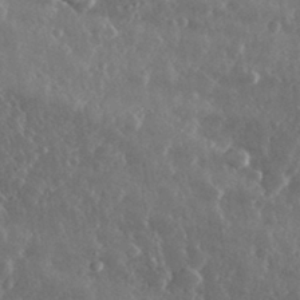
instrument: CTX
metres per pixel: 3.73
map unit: lHvf
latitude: 33.0081
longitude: -90.2711
